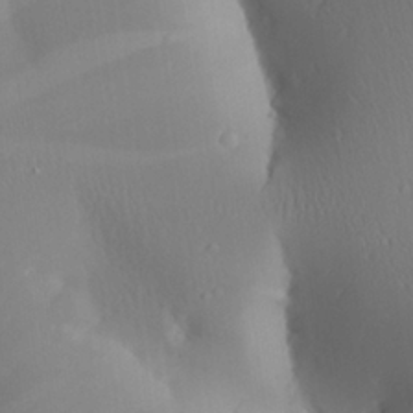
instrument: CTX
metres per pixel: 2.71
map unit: Aa
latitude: 25.3859
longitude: -136.8380
